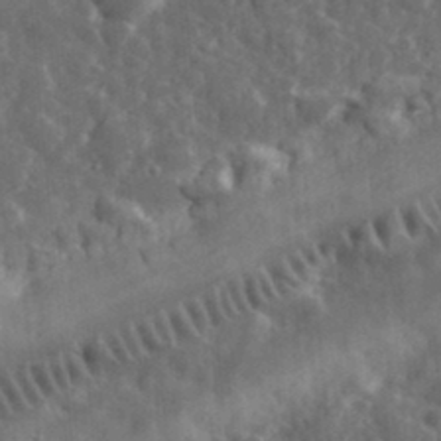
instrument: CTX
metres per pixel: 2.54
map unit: eHh
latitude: 32.7246
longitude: -69.7828
